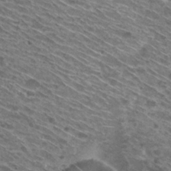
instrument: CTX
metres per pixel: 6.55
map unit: Hto
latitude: 30.2145
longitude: -45.6505
